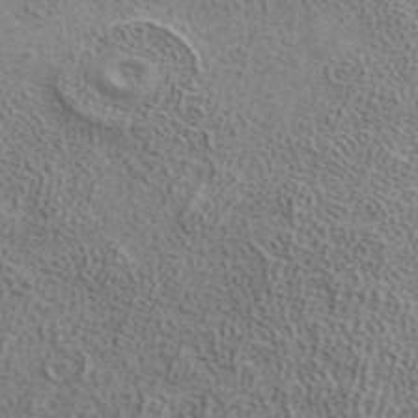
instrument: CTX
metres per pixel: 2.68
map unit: ANa
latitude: 35.7260
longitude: 13.1809
